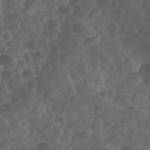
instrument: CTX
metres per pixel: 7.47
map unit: Nhu
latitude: 28.7435
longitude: -56.0444
